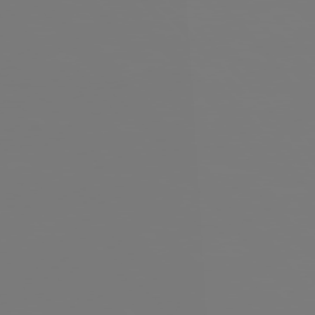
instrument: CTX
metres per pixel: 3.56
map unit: Hpe
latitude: 75.7828
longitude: -142.9514
